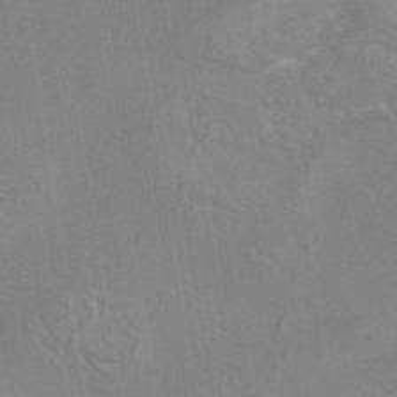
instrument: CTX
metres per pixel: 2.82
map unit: eAb
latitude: 45.2348
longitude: 109.5777
